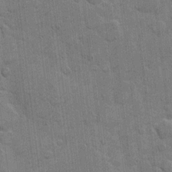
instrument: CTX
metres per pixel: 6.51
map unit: eHh
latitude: 10.2901
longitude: -65.1025
